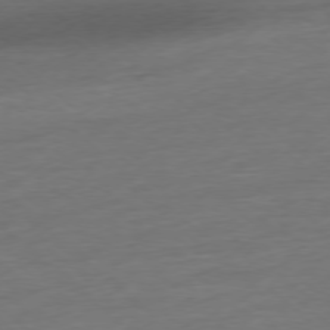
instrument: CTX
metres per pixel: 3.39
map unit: Ap
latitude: -77.9178
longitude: -80.6301
